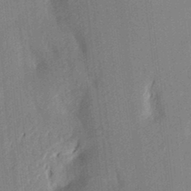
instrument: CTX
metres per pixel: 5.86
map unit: Aa
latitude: 23.3671
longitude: -150.5545
